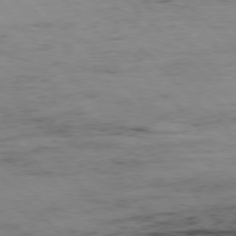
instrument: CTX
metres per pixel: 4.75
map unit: Hpe
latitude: -77.4643
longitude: 12.7085
